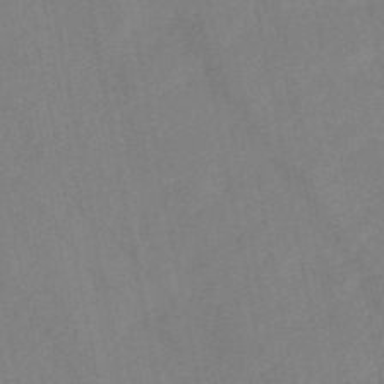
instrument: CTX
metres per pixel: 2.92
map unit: HNb
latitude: -52.4440
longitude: -50.1955
